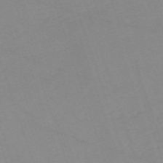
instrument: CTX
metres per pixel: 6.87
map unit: eHh
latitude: -64.4440
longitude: 52.7274
